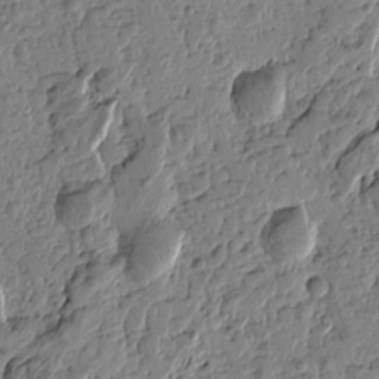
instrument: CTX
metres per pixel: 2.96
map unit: Htu
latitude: -0.8597
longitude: -176.5168
